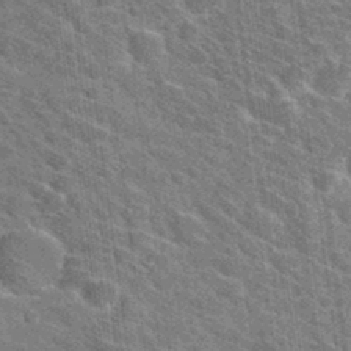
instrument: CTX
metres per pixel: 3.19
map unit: Hto
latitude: 31.4049
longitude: -44.3278
